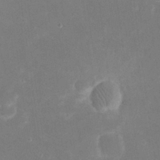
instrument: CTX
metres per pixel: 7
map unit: eHh
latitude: 20.5357
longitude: -69.1592
